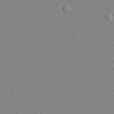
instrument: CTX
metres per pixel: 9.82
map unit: eHh
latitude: -5.4643
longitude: -85.4427
